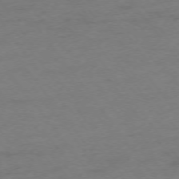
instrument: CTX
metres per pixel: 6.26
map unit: Ap
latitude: -74.9164
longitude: -72.9325
